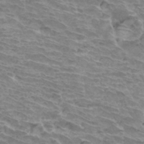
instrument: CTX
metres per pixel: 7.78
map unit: Hto
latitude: 34.2144
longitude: -43.6127
